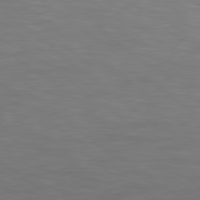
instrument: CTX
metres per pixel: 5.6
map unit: Hpe
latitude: 78.3090
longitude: 175.7666
